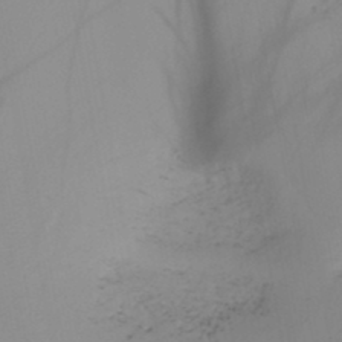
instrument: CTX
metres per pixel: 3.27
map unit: HNb
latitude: -44.9353
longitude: -43.7450
